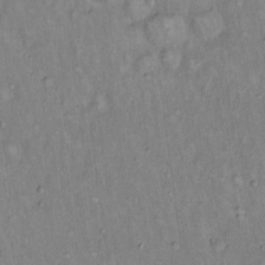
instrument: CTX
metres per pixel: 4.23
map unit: Hto
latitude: 14.7058
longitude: -59.2726
